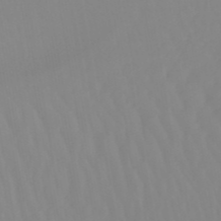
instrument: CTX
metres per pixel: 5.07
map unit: lHb
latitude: -48.9542
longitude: 74.3496
